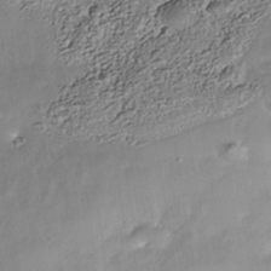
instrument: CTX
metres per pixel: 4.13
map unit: Nhe
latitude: -39.4455
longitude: -117.1592
